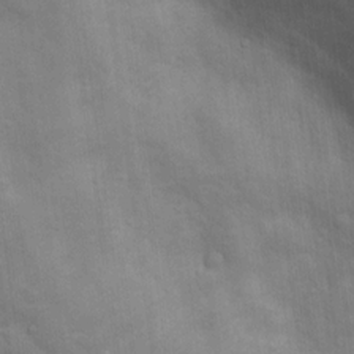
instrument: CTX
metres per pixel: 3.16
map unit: Nhu
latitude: 14.5735
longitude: -30.6113
